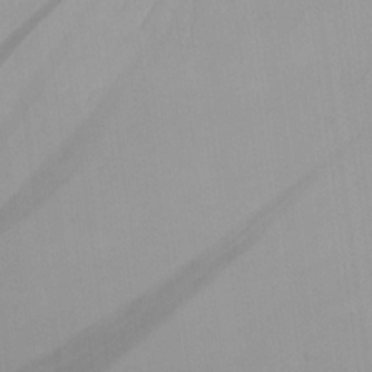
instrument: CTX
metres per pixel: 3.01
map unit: Aa
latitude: 19.6316
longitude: -144.9702
